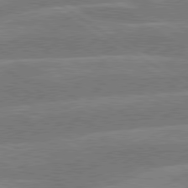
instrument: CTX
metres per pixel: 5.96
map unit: lApd
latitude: 79.7072
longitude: -121.9339
